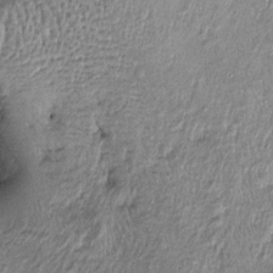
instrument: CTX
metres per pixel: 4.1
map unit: Htu
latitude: -5.6910
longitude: 158.8030
